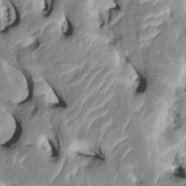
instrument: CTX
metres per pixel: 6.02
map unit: HNhu
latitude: 7.3293
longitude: -2.8758
